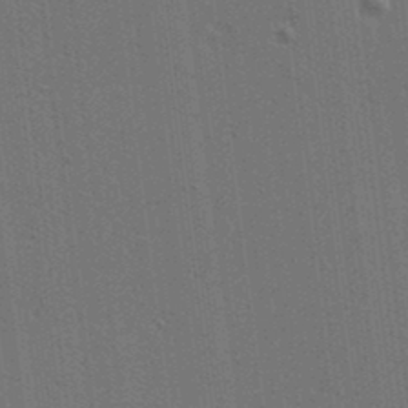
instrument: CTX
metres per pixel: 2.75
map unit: lAa
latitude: 12.5168
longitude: -108.5167
